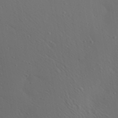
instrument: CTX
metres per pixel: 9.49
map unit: Aa
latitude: 23.1592
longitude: -138.4790
